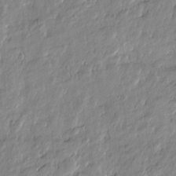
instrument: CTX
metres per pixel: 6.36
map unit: Htu
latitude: -6.1228
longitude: 174.3873
